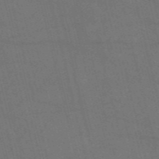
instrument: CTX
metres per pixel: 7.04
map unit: Nve
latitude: -57.6344
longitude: 51.2565
